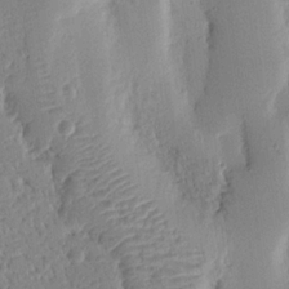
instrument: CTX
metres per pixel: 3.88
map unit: Nhu
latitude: 15.6694
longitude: -78.7624
